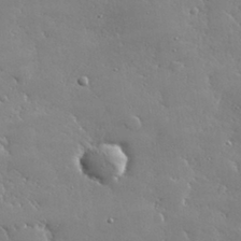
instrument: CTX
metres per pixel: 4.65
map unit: lHvf
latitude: 32.2334
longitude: -92.8380
